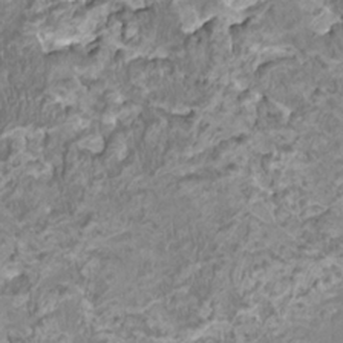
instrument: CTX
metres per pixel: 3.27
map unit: HNhu
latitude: 3.2159
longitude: -2.7813
